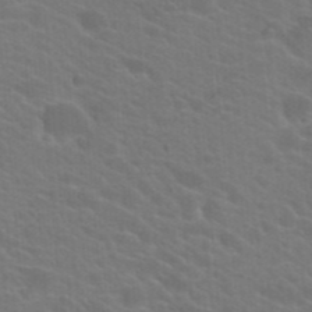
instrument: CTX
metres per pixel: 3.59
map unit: Hto
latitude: 23.6694
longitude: -36.6869
